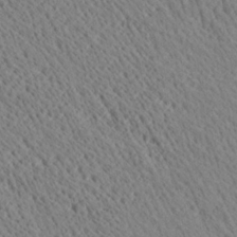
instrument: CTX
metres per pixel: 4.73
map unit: Ave
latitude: 21.2159
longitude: -139.8205
